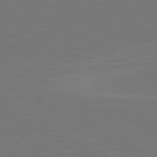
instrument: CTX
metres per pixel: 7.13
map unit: lApd
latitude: 79.9150
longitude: 161.6722
